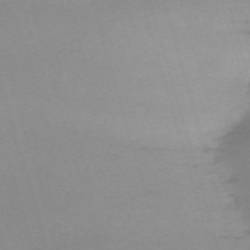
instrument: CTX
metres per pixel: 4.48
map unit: eHh
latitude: -61.3888
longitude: 50.8219
